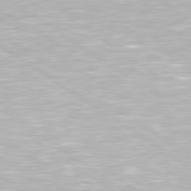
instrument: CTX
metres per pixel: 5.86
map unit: Hpe
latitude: 79.4427
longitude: -154.1767
